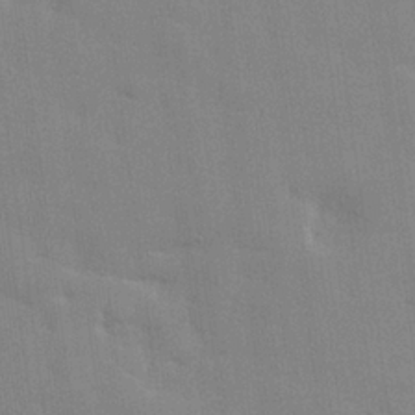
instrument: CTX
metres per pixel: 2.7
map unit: lHvf
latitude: 24.1388
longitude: 142.6140
